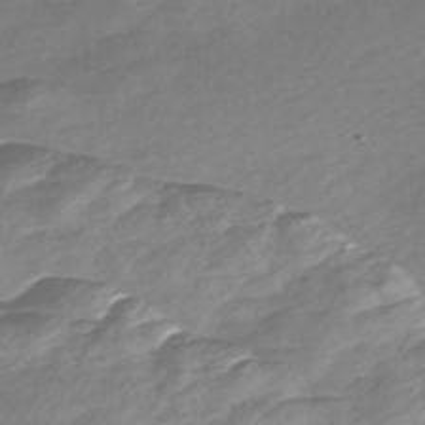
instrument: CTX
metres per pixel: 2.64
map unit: Nve
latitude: -57.6533
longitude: 57.5021
